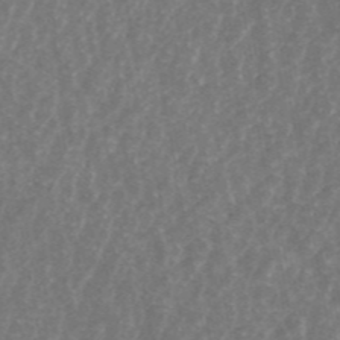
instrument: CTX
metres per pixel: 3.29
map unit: ANa
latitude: 44.7435
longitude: 25.1242
